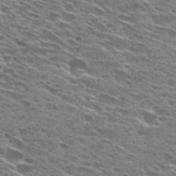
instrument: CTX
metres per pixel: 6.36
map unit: Hto
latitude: 28.7813
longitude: -45.9717
